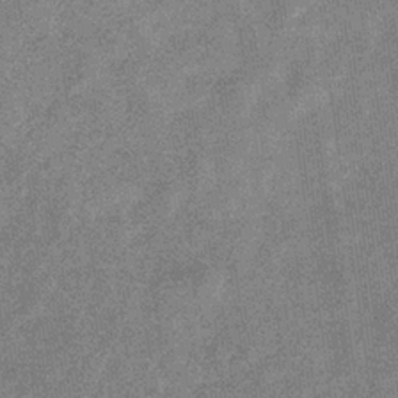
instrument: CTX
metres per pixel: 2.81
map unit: eHb
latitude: -34.1795
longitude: 78.0283
